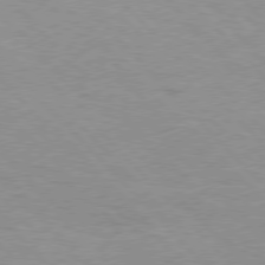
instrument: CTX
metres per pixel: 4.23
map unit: Hpe
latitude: 76.8380
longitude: -152.4412
